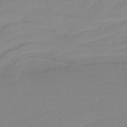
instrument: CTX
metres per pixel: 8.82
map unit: HNb
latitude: -36.8974
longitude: 56.0472
